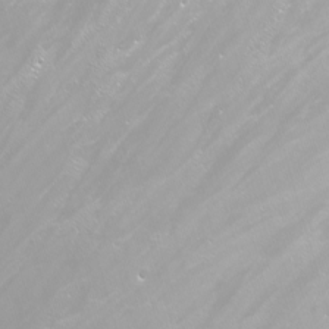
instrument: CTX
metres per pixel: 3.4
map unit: Nhu
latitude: -11.3321
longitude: -64.8947
